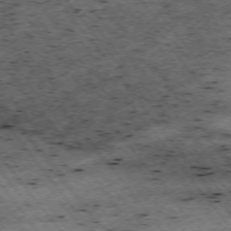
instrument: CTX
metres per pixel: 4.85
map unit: Hpe
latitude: -74.8597
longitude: 4.9541
